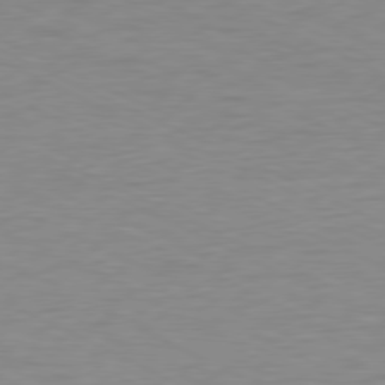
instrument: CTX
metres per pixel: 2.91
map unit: Ap
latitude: -78.2172
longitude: -73.0459
